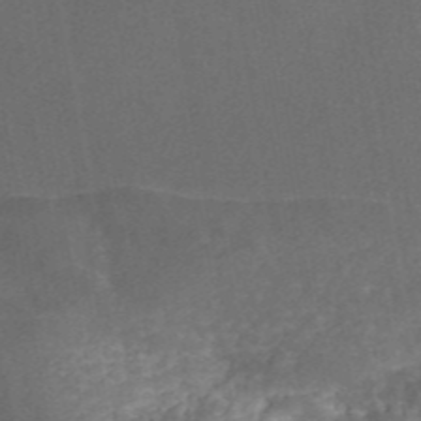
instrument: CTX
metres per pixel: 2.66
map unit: ANa
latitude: 45.0837
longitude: 39.1053
